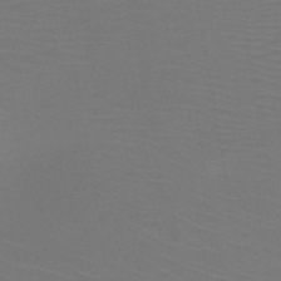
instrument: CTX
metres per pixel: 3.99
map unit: HNb
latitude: -47.1809
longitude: -43.9906
